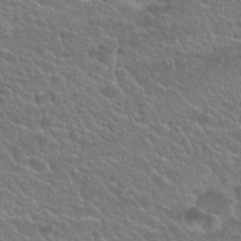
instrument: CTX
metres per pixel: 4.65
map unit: Hto
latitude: 25.3292
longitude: -50.4790
